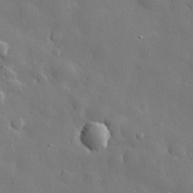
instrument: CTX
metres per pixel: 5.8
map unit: eHh
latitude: 29.2915
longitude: -78.7058
